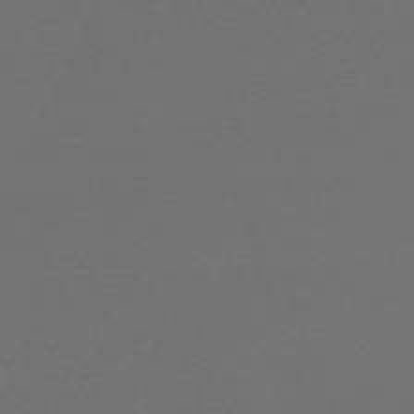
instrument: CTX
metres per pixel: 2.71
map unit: eHh
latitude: -63.8044
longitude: 53.0108
